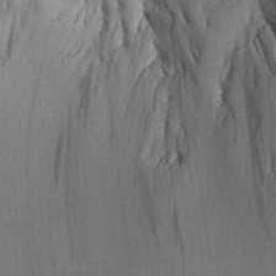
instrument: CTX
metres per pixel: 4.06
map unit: Aa
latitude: 25.8394
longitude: -134.3656
